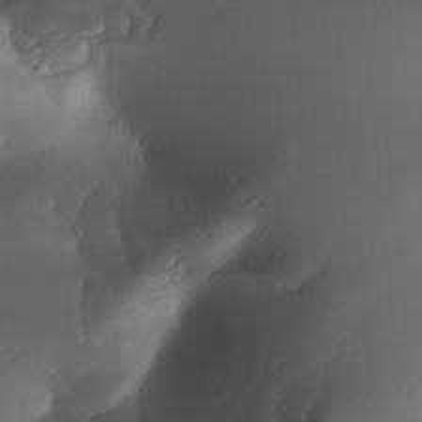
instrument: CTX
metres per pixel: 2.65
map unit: Ave
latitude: -10.3873
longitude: -122.3656
